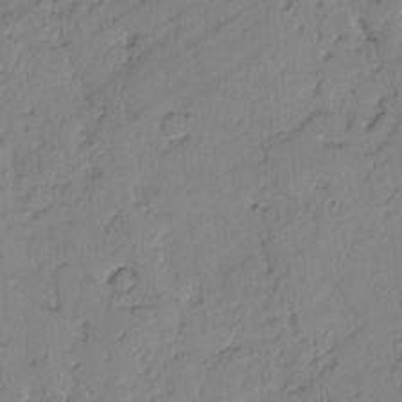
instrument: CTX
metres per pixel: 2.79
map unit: lAvf
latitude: -2.0849
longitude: -105.8773
